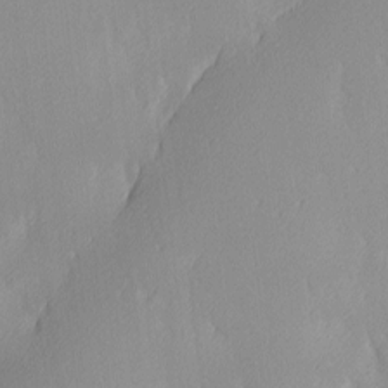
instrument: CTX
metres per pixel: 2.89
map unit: Ave
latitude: 3.2159
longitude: -113.1970
